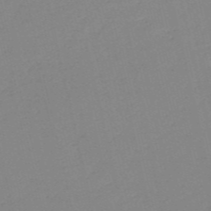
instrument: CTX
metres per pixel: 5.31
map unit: HNb
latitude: -54.2740
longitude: -38.8947
